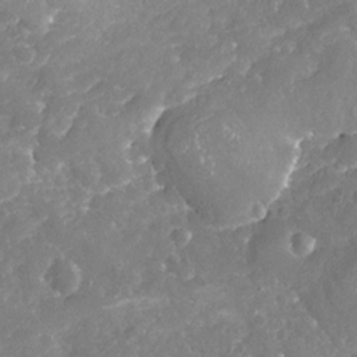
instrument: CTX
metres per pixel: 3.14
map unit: Nhu
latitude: -18.6330
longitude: -57.8016
